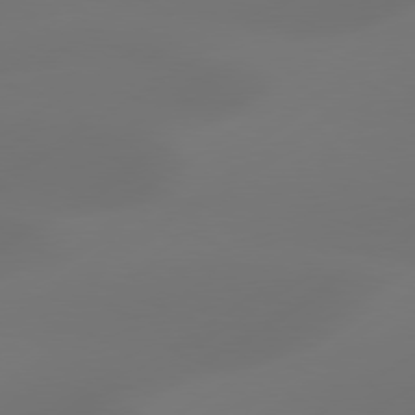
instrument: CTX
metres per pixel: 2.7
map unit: Hpe
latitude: 78.4223
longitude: -128.3089
